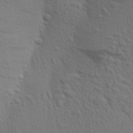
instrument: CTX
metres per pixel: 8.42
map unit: Aa
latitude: 23.9717
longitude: -148.5357
